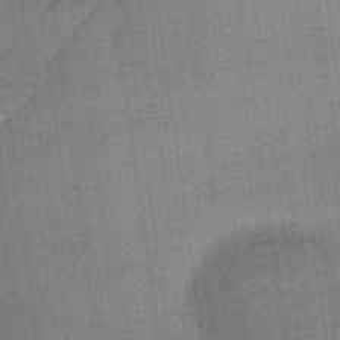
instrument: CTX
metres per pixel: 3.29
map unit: lHb
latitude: -40.0094
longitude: 69.7666
